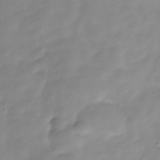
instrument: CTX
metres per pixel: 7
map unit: Hve
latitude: -32.0472
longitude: 91.8801
